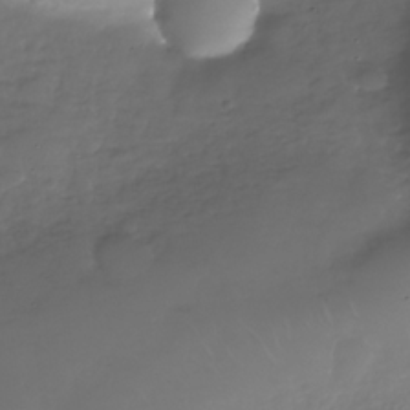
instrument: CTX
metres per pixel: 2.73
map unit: Nhe
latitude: -34.7274
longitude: -88.9892
